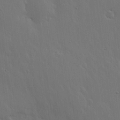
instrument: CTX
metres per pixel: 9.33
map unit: lHvf
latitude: 18.9513
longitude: -116.9703
